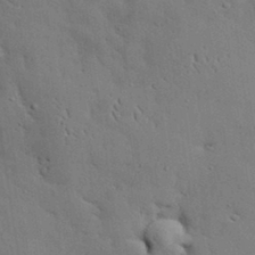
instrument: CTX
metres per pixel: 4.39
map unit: eHh
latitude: 30.4979
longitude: -83.1781
